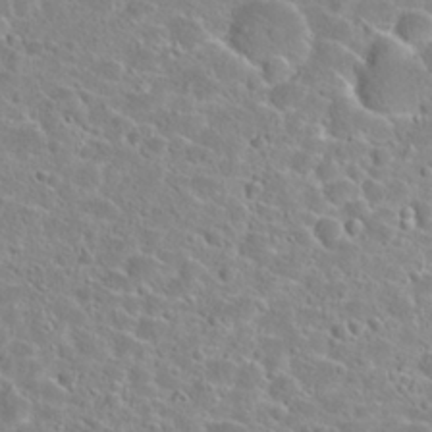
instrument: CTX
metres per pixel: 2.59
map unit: Hto
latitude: 24.1388
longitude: -46.1767
